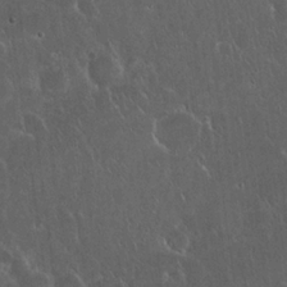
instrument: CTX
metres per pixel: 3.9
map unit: eHh
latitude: 22.0255
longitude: -58.7057
